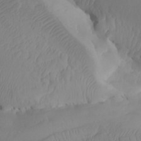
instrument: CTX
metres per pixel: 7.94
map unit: Htu
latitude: -8.2739
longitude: -65.9150
